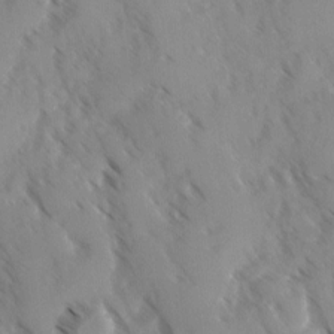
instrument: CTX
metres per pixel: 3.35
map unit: Ave
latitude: -0.4251
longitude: -111.1970
